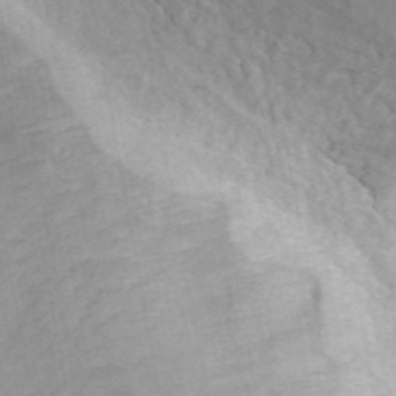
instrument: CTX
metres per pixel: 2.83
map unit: ANa
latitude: 45.2348
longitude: 24.0283
